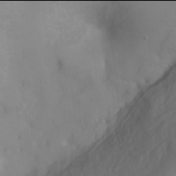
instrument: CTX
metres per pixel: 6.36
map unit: Ht
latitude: -2.0094
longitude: -33.6316
